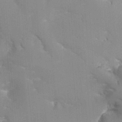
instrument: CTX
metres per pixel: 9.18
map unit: HNhu
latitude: 0.8380
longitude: -4.0444
